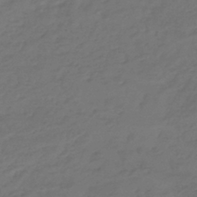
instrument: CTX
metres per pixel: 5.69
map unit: lHb
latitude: -39.9367
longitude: 68.1227
